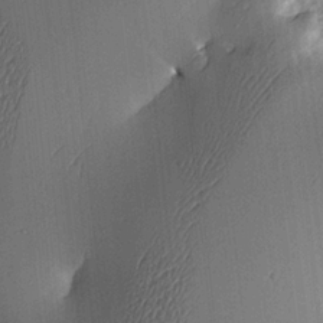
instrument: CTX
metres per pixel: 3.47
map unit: lAa
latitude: 4.6679
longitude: -111.9528
